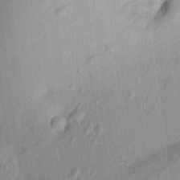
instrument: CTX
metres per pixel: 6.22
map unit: Aa
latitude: 20.3468
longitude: -147.2726
